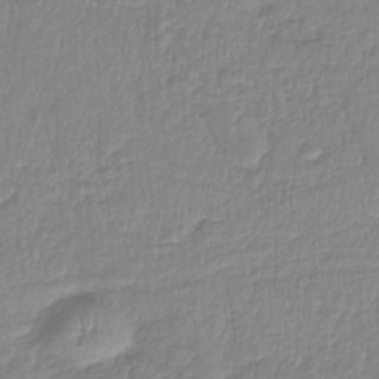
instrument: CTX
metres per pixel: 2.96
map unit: lHb
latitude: -41.1620
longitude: 72.0094
